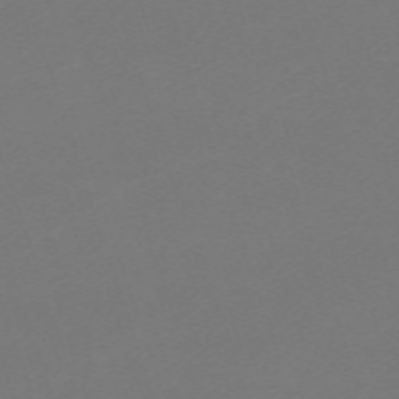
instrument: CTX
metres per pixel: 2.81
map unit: eHh
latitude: -63.6910
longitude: 49.5588
